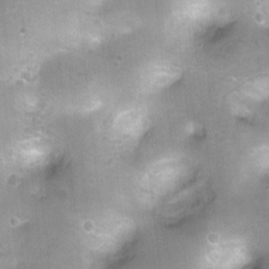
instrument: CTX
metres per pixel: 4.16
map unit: Ht
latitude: -0.5763
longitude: -20.4034
